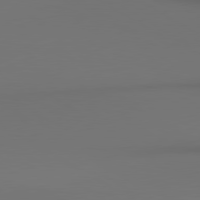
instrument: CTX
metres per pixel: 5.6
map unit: lApd
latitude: 80.4223
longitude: 155.4077
